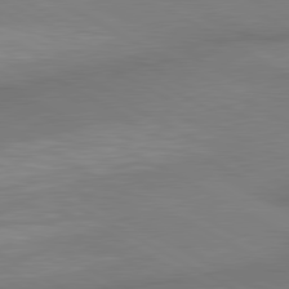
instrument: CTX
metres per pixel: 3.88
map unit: lApd
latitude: 80.5924
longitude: 163.3131
